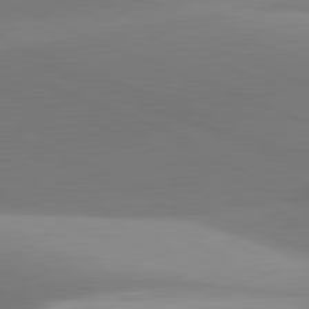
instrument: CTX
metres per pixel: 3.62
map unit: lApd
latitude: 81.5371
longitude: 141.6344
